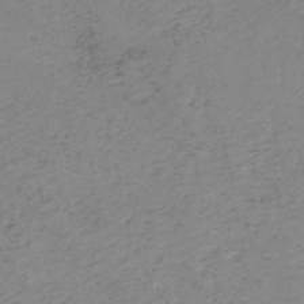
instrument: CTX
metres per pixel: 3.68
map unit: HNb
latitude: -51.3887
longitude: -51.8961
